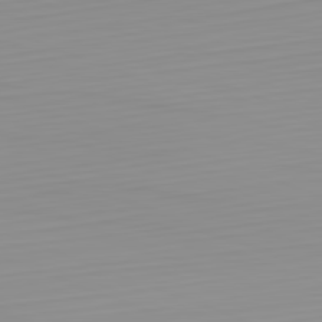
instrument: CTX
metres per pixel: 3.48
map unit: Hpe
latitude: -82.2172
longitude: 17.7100
